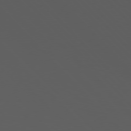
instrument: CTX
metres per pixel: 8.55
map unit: Hpe
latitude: 77.0836
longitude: -167.1214
